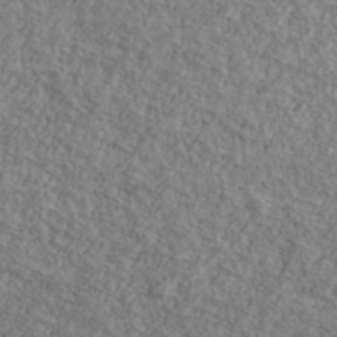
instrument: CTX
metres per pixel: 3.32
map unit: Ave
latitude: 40.6868
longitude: -111.0648
